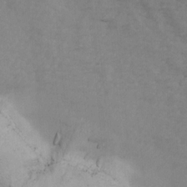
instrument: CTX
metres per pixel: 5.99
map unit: Ave
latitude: 14.5546
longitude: -105.2348
